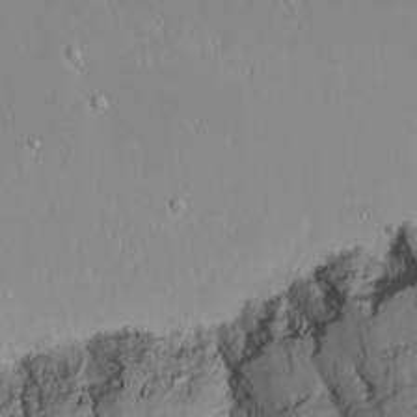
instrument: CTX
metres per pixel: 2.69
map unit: Nhu
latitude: -4.1794
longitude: -86.4601
